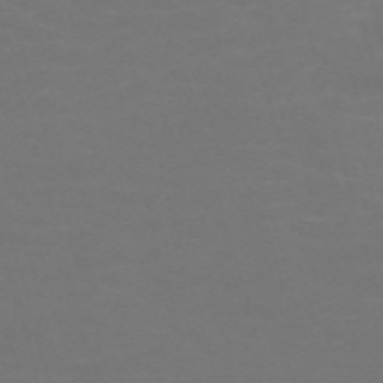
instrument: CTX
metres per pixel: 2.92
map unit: Nve
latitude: -59.6343
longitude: 60.6707
